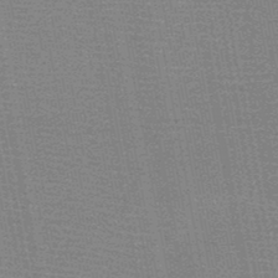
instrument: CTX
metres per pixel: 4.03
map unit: HNb
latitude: -48.1606
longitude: -42.9325
